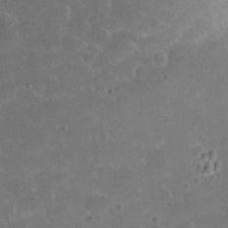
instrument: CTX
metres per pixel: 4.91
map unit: eHh
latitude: 19.6694
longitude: -63.7828
